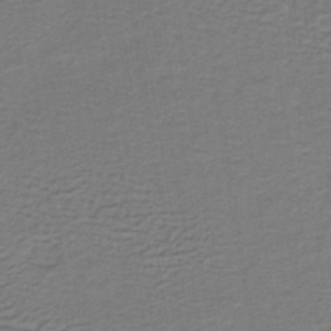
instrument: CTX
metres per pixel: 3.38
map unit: lHb
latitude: -38.5007
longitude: 57.5210
